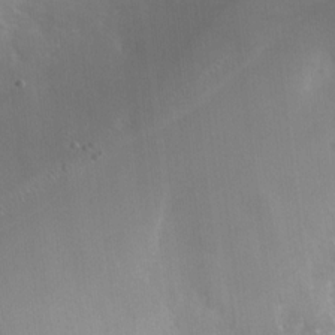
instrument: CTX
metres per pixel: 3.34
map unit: Nhu
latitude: -29.5966
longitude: -64.3656
